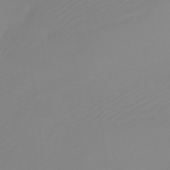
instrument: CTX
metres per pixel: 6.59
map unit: Htu
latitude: -13.6911
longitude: -49.6694
